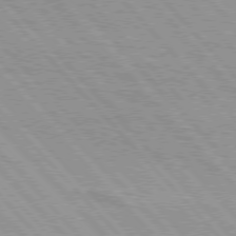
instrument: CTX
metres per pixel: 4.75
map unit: lApd
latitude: 76.2522
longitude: -72.8947
